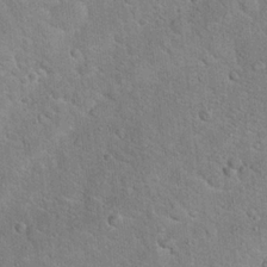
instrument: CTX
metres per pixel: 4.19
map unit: Hto
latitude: 19.0836
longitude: -50.7057
